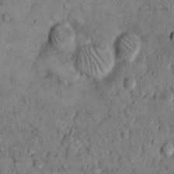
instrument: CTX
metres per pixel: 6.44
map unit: Hto
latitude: 10.1956
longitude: -59.9528
